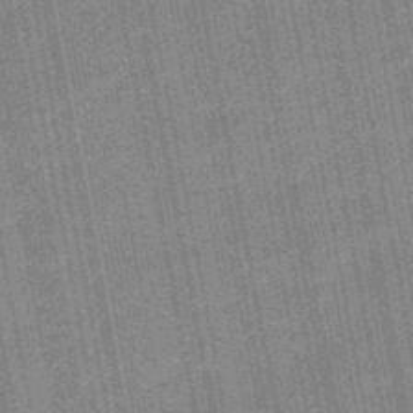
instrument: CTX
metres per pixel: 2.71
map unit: HNb
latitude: -49.2943
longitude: -38.4223
